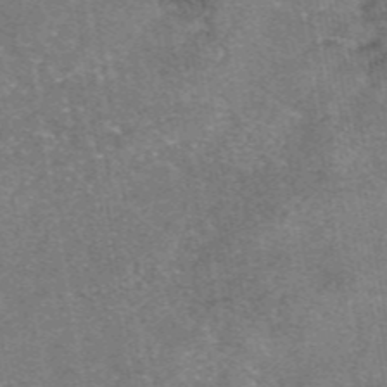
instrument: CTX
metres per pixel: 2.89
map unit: eAb
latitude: 47.4616
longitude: 102.8219
